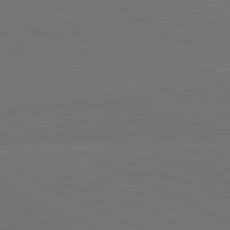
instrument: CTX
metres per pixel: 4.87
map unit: lApd
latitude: 81.6505
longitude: 149.1243
